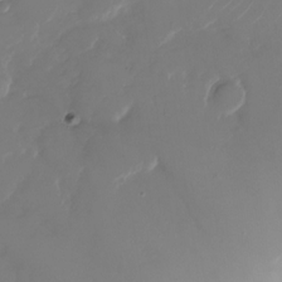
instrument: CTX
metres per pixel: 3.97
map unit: Nhu
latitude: -28.8975
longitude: -71.7638
